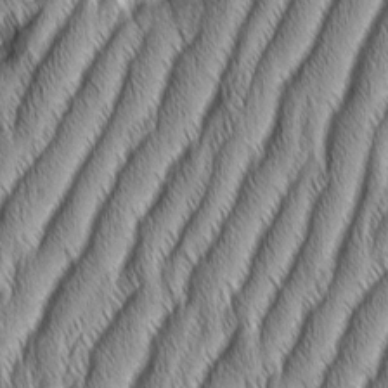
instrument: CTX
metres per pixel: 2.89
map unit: Aa
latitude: 7.1781
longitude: -131.3671
